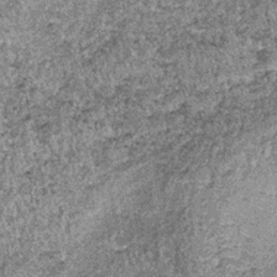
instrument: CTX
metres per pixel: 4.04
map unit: lHb
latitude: -37.3320
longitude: 66.6330
